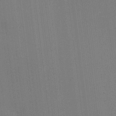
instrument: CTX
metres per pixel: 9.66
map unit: HNhu
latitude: 7.9528
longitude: 15.8234
